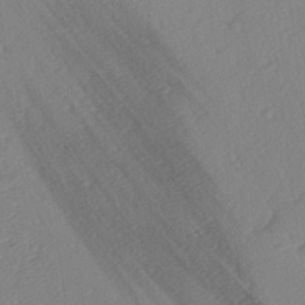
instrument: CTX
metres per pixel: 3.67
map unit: lAa
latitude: -2.3495
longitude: -127.6883
